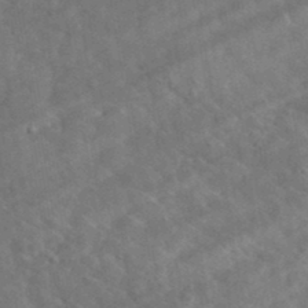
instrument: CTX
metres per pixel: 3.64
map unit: lHvf
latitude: 37.4238
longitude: -89.9528
